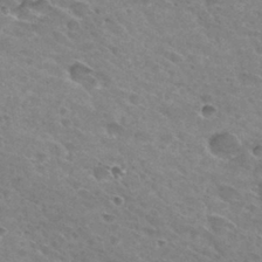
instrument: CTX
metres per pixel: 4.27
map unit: Hto
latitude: 31.6505
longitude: -45.9339
